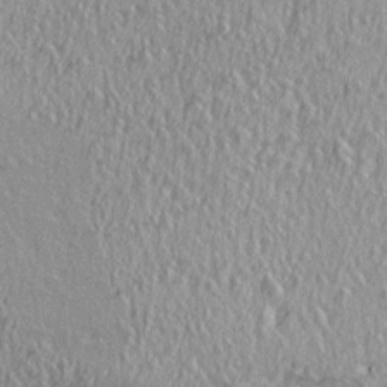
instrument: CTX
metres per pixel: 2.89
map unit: lAa
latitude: 4.2145
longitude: -113.2348
